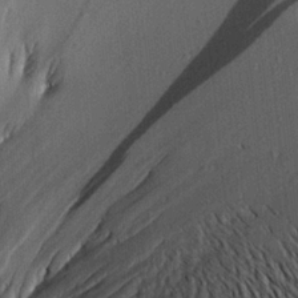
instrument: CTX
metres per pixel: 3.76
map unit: Aa
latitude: 19.8205
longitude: -146.3279
